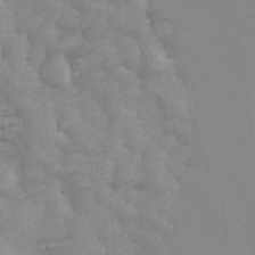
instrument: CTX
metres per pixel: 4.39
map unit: Ave
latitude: 13.7261
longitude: -105.0459
